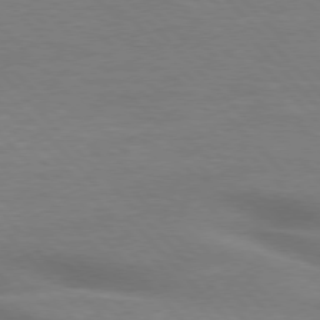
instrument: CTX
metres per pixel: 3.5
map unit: lApd
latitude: 75.9906
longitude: -61.2726
